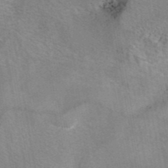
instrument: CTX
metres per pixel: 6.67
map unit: eAb
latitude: 42.5924
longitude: 107.2187
